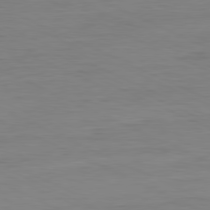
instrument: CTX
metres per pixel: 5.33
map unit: Ap
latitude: -81.2565
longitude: -76.6868
